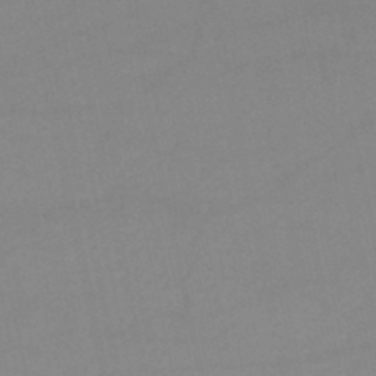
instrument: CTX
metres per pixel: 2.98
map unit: lHb
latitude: -46.3306
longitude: 61.4077
